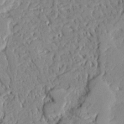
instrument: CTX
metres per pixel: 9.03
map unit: Ave
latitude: 22.5357
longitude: -128.8758
